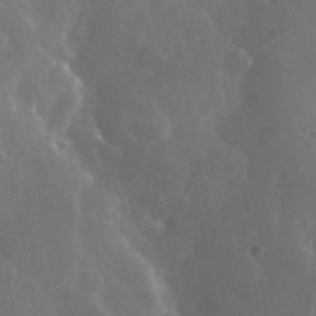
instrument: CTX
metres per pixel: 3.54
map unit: eHh
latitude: 35.1403
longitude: -59.2159
